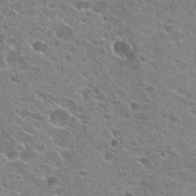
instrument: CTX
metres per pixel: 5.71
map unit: Hto
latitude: 23.0458
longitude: -42.7057
